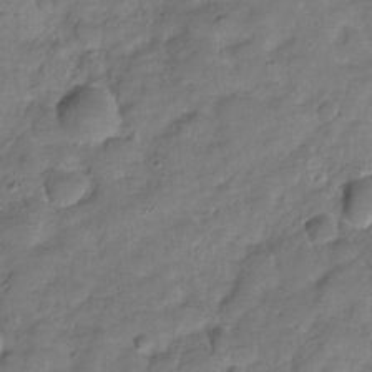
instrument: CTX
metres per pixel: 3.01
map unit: Hve
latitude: -30.9919
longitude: 96.0283
